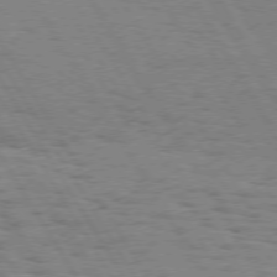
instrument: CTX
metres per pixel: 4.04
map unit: Hpe
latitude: 74.2712
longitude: -135.7071
